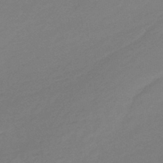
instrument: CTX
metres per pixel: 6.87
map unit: lHb
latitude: -44.9164
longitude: 69.0675
